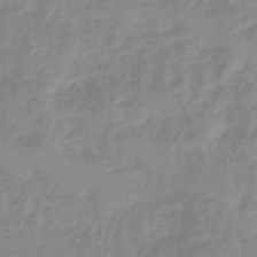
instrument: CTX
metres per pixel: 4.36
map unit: eHb
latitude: -45.2187
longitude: 85.3698
